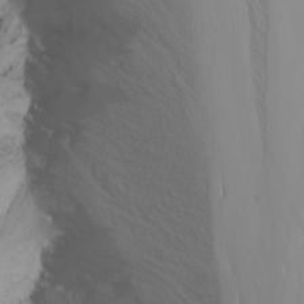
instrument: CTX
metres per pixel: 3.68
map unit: Nhu
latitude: -5.5966
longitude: -69.7638
